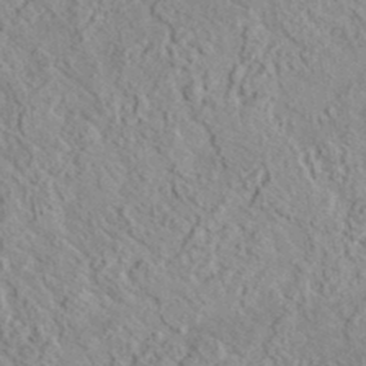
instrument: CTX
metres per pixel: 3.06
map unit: lHvf
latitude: 37.6127
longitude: -90.0255
